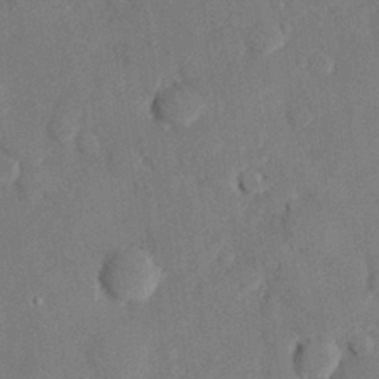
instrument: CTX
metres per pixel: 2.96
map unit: eHh
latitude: 27.4804
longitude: -80.8380
